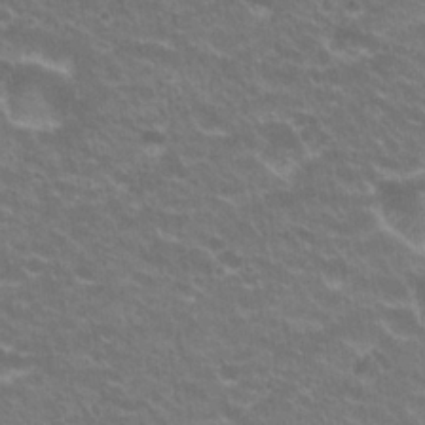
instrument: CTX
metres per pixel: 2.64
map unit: Hto
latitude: 23.2537
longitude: -32.2334
